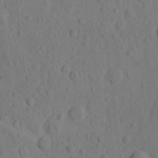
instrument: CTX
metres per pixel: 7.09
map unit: eHh
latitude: -1.2376
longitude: 18.1039
